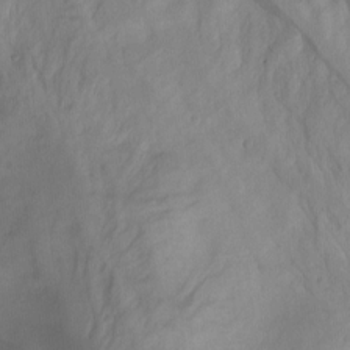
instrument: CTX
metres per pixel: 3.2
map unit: Hto
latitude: -7.5966
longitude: -51.9528
